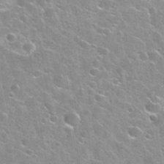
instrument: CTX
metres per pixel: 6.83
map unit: Nhu
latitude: 31.7072
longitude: -53.7828
